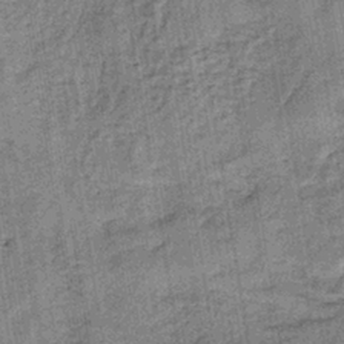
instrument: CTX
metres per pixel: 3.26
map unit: lHb
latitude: -38.5196
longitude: 60.5007
